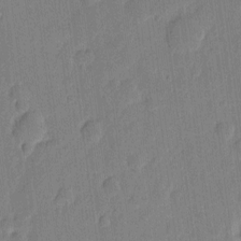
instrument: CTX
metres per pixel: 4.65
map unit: eHh
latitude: 6.4790
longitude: -71.0458
